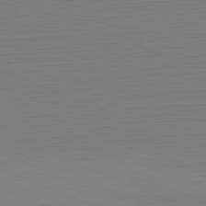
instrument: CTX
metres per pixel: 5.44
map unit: Hpe
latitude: -82.1606
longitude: 7.4265
